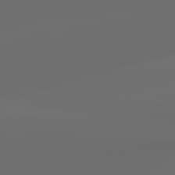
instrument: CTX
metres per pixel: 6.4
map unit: lApd
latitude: 83.5749
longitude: -129.1781
